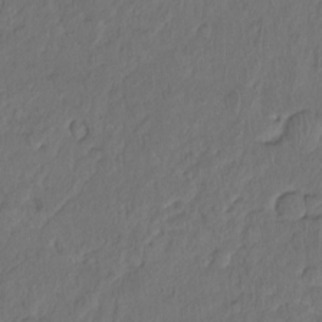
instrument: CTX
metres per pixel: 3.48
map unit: Hto
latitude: -7.9367
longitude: -46.8569
